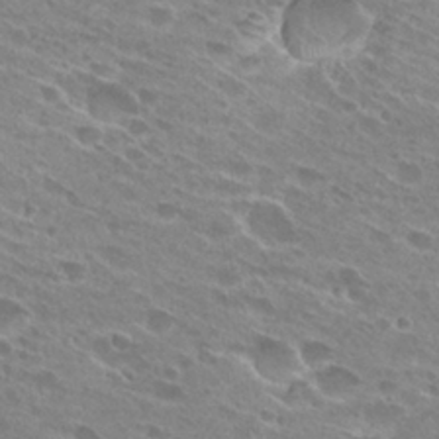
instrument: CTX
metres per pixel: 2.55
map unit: Hto
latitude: 28.4601
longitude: -43.8772
